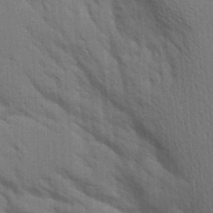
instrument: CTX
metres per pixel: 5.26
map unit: Aa
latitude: 9.7639
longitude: -126.6869
